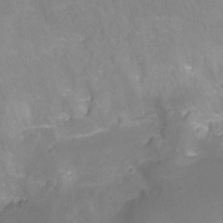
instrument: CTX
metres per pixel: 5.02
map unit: Nhu
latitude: -9.0108
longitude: -42.6302
